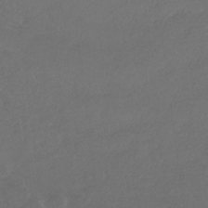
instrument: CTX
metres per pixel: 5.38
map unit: lHb
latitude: -31.3132
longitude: 64.2362
